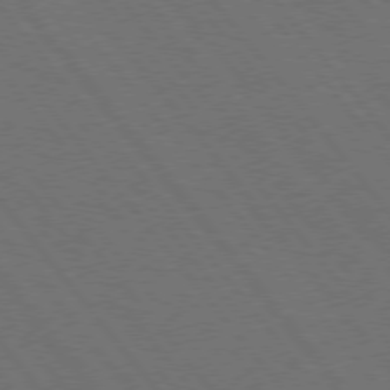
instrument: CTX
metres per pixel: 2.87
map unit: Hpe
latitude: 75.5371
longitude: -138.0633
